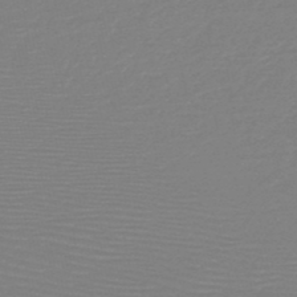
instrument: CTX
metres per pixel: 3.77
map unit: HNb
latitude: -49.4644
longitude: -43.8206
